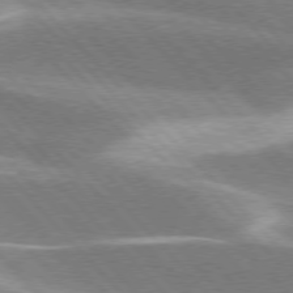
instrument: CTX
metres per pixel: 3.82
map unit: lApd
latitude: 76.2900
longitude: -64.1767
